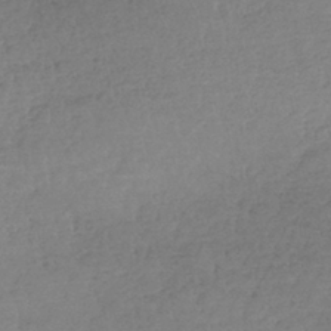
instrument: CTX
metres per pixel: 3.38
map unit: lHb
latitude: -41.4265
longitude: 68.9730
